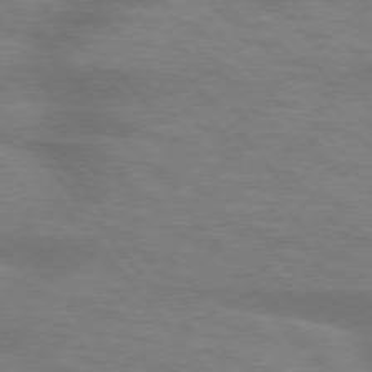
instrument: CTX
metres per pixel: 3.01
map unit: lApd
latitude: 75.3482
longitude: -58.6302
